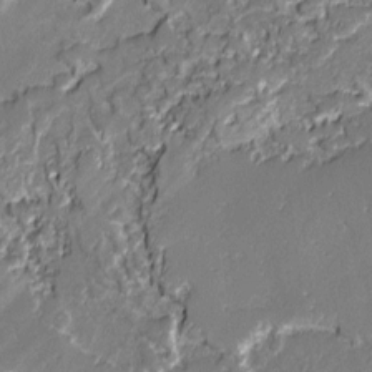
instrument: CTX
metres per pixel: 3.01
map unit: lAvf
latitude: -0.6897
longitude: -108.7813
